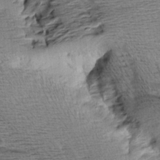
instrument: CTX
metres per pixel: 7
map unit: Aa
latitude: 9.0270
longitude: -141.6504
